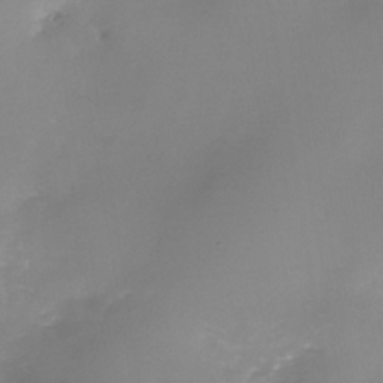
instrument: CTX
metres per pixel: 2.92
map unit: Nhe
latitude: -37.2942
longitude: -112.4412
